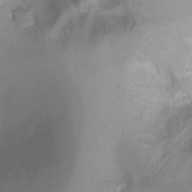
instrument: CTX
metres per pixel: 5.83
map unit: Nhu
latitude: -14.9164
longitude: -26.4034
